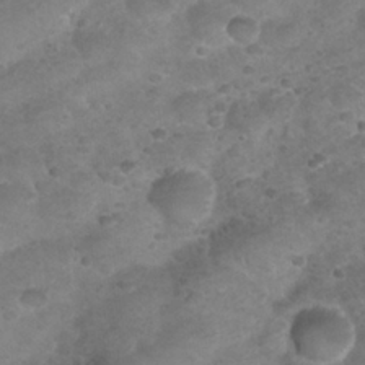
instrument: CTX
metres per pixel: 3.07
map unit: Nhu
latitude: 25.0458
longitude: -51.9906
